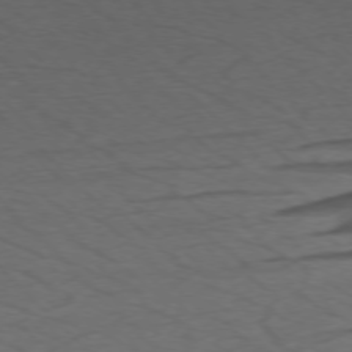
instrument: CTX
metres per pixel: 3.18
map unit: Ap
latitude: -75.8423
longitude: -78.4601
